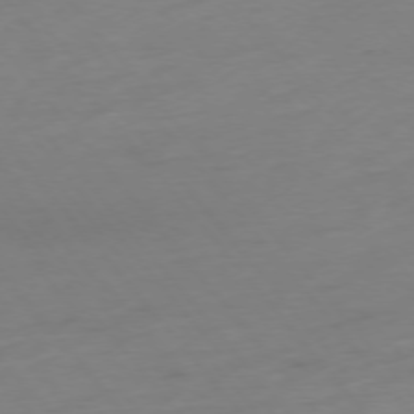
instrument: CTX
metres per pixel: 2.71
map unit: Hpe
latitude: -75.7856
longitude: -15.1404
